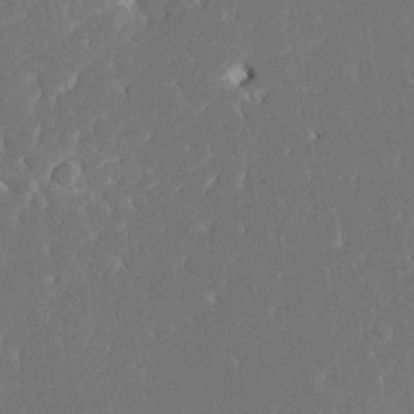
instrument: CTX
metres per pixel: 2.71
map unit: HNhu
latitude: 7.1214
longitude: -5.0269
